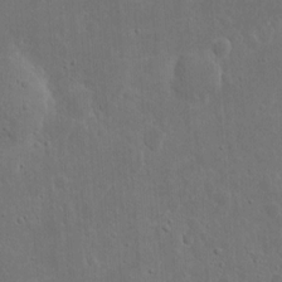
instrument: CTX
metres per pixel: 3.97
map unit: eHh
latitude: 10.1956
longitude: -72.8191
